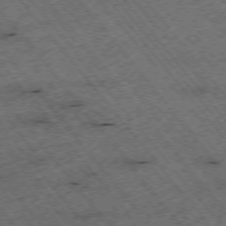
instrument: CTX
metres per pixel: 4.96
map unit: Hpe
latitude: -75.2943
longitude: 4.9730
